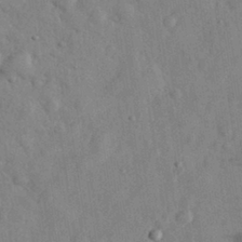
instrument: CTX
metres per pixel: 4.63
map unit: eHh
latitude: 30.7813
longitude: -71.6127
